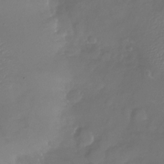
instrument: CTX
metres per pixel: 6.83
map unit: Nhu
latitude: -27.2564
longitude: -57.5371
